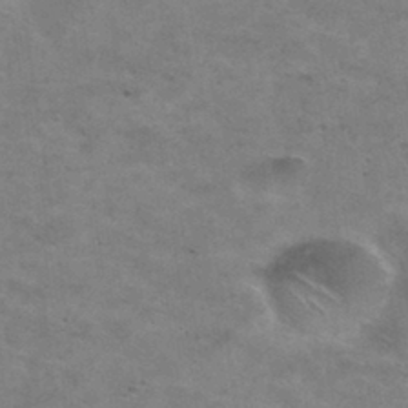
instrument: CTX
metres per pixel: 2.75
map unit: Hto
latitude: 30.3845
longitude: -47.3482
